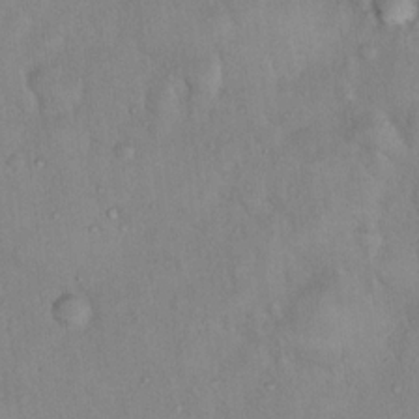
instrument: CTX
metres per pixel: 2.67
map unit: Nhu
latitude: 11.7639
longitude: -26.8380
